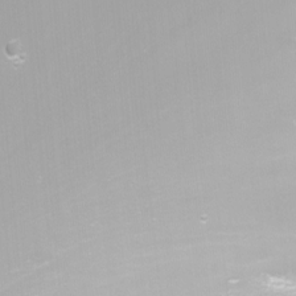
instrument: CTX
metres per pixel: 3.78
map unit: Nhu
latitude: -4.3495
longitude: -75.8583
